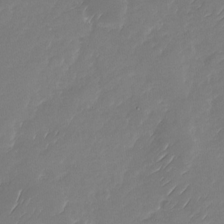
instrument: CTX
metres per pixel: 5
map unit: Nhu
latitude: -27.8611
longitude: -61.3292
